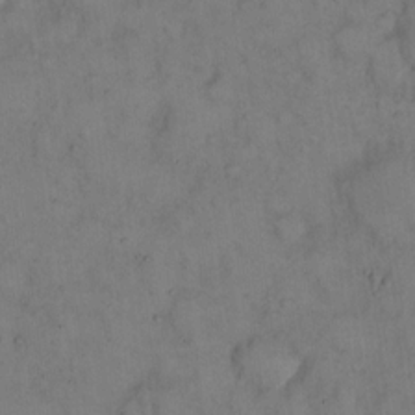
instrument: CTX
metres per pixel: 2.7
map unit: eHh
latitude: 14.3468
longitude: -62.1200
